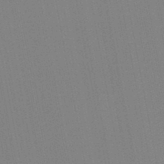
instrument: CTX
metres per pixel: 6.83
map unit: lHb
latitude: -46.7652
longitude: 69.8044
